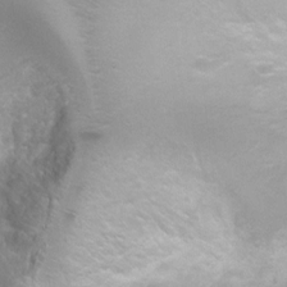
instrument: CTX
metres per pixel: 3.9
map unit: Ht
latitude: 2.5168
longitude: -24.8002
